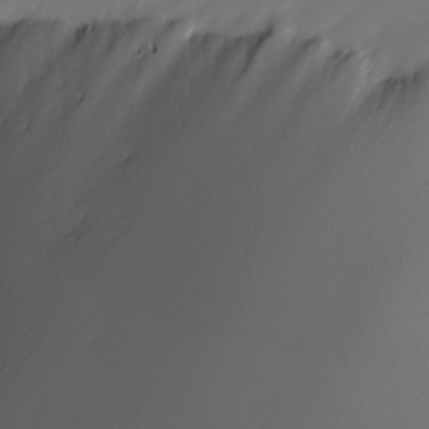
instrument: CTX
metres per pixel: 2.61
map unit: Nhu
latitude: -7.1053
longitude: -94.9514
